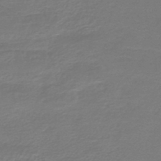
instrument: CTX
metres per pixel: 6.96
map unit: HNb
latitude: -47.0675
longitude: 53.4832
